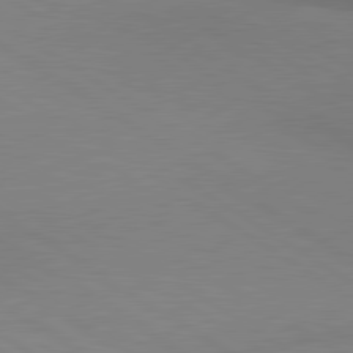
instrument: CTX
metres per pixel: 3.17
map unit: lApd
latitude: 80.2711
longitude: 159.9367
